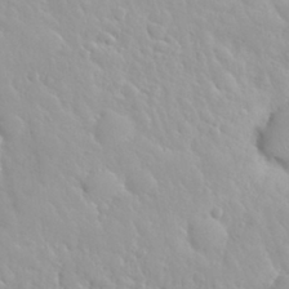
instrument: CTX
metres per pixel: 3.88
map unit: Nhu
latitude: 29.7072
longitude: -55.6883
